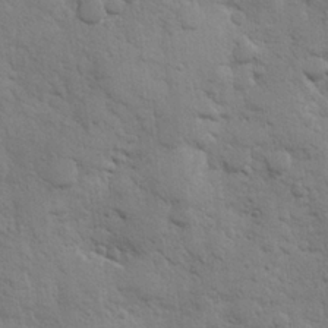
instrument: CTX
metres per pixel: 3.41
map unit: Hve
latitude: 25.9339
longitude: 148.7275
